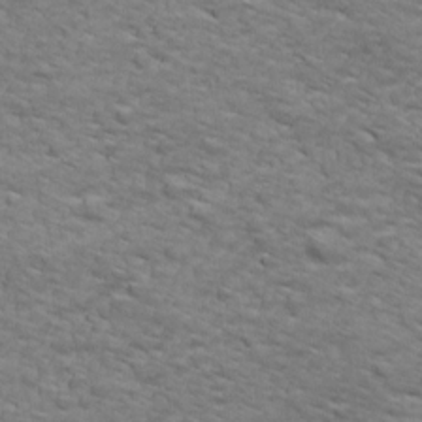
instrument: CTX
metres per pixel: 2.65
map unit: Ave
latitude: 18.3089
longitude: -132.4223
